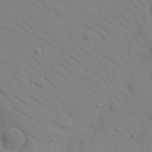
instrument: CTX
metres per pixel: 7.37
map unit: Nhu
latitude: 23.3859
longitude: -74.1011
